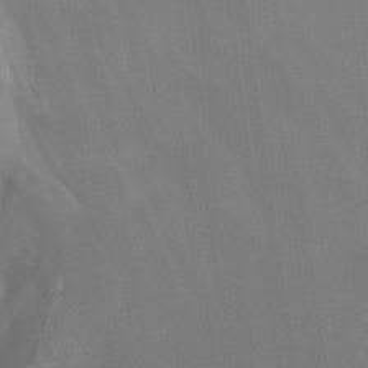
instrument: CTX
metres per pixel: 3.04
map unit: Nhu
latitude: -10.3684
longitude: -75.3671
